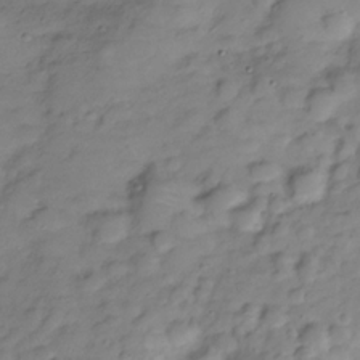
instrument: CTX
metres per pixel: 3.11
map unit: Hve
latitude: -28.8786
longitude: 94.5007
